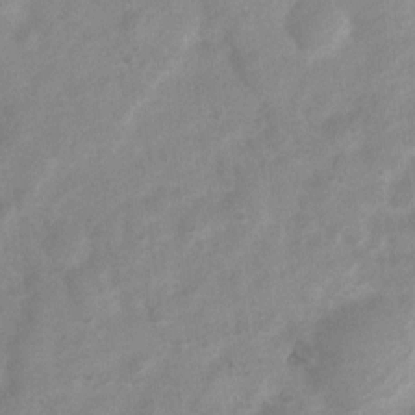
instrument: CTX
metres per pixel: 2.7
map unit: Nhu
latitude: 7.4237
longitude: -23.1592
